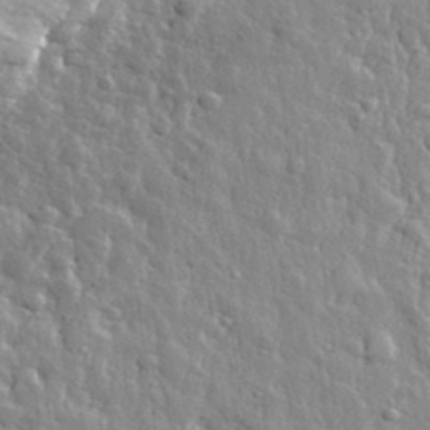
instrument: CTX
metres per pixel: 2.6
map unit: eHh
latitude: 32.3656
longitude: -79.3860
